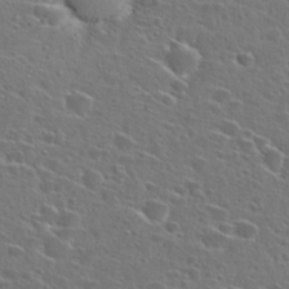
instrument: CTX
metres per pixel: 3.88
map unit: Hto
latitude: 26.9136
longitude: -46.8191
